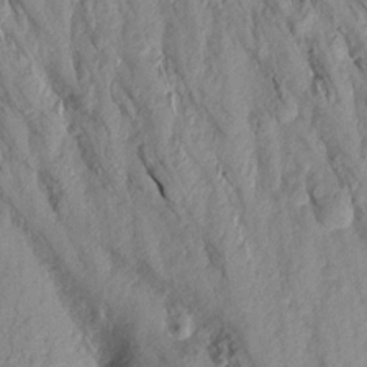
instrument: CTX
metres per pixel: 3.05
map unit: Aa
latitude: 17.2159
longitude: -146.7247
